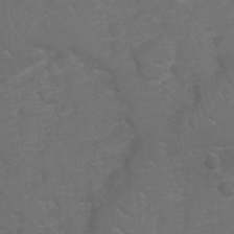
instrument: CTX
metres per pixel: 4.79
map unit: Hto
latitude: 5.3859
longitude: -30.9703
